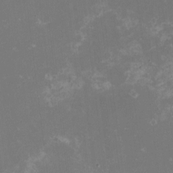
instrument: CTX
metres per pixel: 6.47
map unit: HNhu
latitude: -1.5966
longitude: -5.7827
